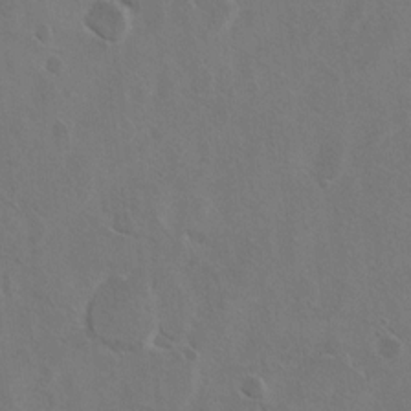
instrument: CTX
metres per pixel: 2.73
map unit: Hto
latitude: 8.7435
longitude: -35.1970
